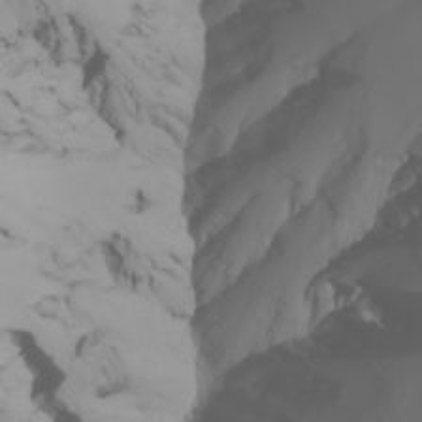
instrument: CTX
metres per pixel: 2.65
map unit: Nhu
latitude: -5.5777
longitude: -93.4237
